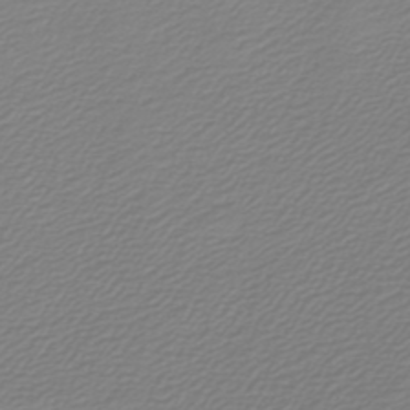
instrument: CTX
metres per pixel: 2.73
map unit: lHb
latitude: -46.5573
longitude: 59.7477
